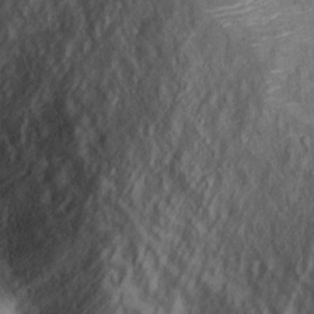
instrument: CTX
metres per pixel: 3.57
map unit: Hto
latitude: 14.6302
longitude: -34.0633
